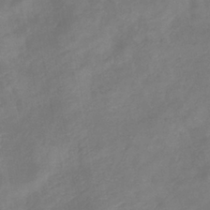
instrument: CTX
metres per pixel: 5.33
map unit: eHb
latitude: -38.4062
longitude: 76.5385
